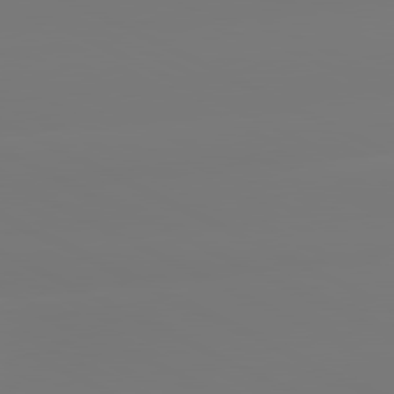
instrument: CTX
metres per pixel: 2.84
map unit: lApd
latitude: 81.1025
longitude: -156.8002
